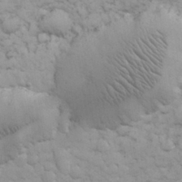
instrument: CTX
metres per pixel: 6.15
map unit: eHh
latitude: 31.8395
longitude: -67.5371
